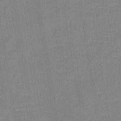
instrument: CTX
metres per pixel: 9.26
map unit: lHb
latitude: -37.1242
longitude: 73.8800
